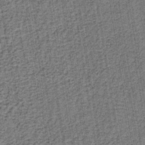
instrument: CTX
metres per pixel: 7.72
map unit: lHb
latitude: -39.7856
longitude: 60.5385
